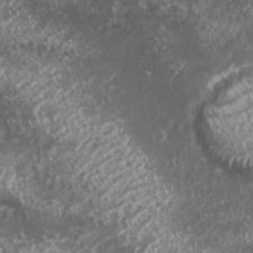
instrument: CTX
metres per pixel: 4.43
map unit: HNhu
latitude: -2.6707
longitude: 11.0109
